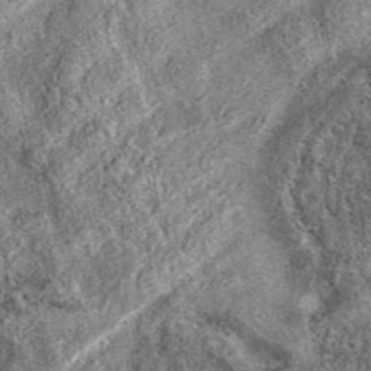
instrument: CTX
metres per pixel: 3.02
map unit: eAb
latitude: 37.6694
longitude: 110.4818
